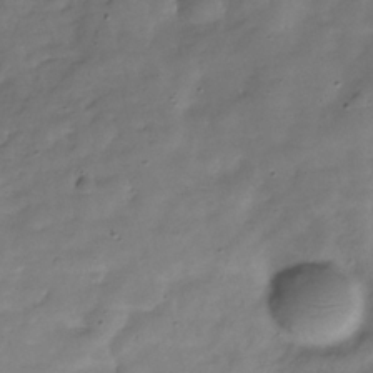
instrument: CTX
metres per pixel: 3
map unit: Hve
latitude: -31.6344
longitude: 91.7478
